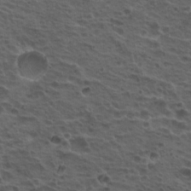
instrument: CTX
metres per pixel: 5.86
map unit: Hto
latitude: 19.1403
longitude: -32.1578
